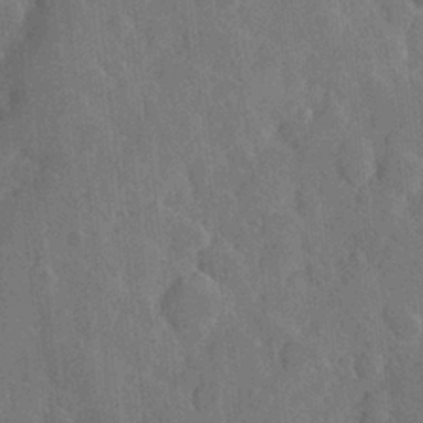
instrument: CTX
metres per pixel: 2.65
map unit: Hve
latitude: 25.2348
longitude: 149.3321
